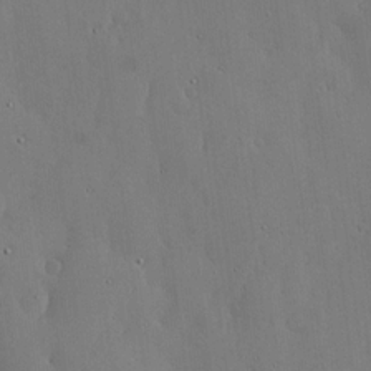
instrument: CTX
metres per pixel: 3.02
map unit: lHvf
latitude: 17.6883
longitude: -114.2711
